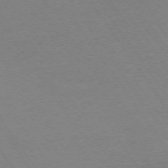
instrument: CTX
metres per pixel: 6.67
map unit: Ap
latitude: -73.7666
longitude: -85.3482
